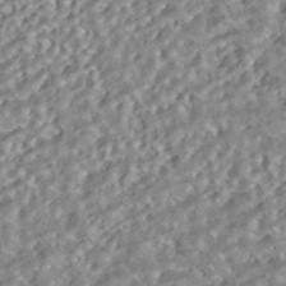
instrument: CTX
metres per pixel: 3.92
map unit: HNhu
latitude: -41.9745
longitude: 103.7667
